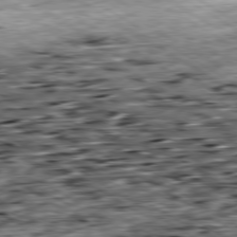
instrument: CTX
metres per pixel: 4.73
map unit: Ap
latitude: -80.1228
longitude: -88.9892
